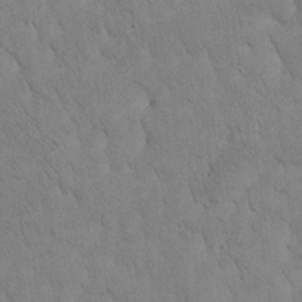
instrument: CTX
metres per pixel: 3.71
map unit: Htu
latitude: -1.2943
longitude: 174.5573
